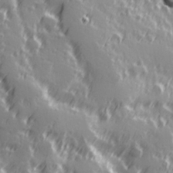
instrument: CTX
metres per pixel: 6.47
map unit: Hve
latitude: 26.0633
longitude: 146.5951
